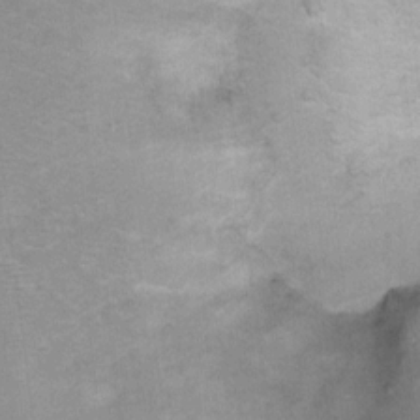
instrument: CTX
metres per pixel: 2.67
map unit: Ht
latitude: 6.3656
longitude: -36.8002
